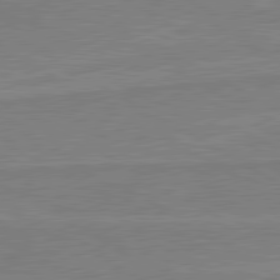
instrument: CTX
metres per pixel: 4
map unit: lApd
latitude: 80.4412
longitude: 168.7274
